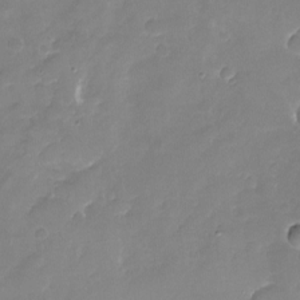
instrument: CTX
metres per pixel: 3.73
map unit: Nhu
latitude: -17.4266
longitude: -58.1389
